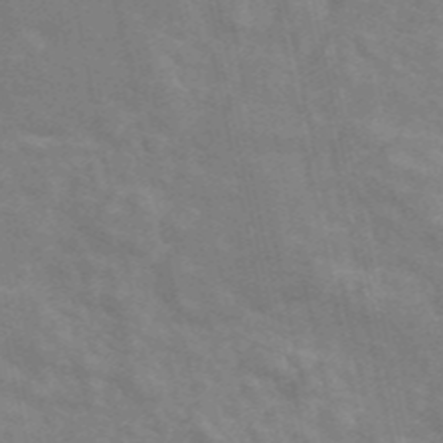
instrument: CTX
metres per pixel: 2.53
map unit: ANa
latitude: 46.3090
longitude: 25.5399
